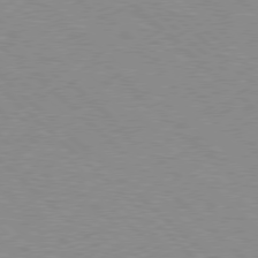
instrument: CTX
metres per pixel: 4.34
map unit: Hpe
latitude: 77.5560
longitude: -153.9528
